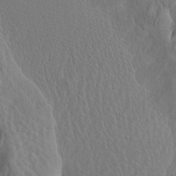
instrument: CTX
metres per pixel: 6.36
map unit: Htu
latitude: -2.5573
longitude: 167.8611
